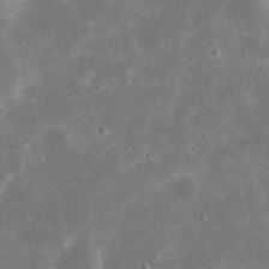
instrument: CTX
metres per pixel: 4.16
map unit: eHh
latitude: 21.2726
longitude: -67.8961
